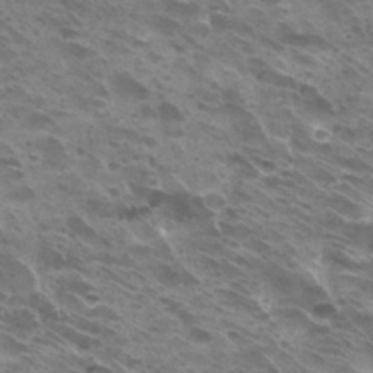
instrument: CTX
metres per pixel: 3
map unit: Hto
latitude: 32.4979
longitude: -40.6301
